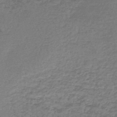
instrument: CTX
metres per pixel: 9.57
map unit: lHb
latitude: -45.2565
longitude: 63.2565
